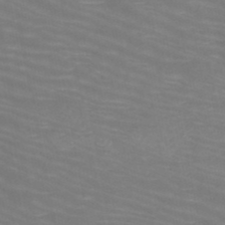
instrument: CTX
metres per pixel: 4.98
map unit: HNb
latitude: -49.8045
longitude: -50.3089
